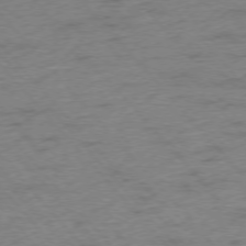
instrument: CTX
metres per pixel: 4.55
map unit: Hpe
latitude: -76.1795
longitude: -11.5749
